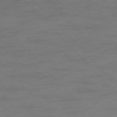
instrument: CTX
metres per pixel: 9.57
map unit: Ap
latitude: -76.8786
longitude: -83.1970
